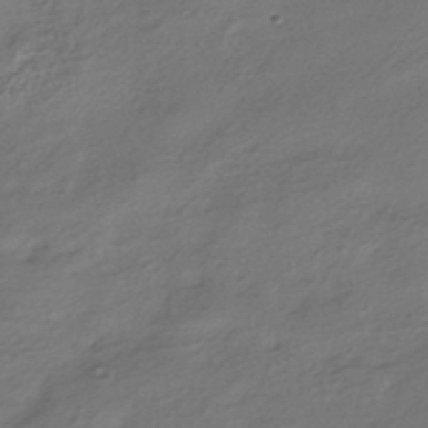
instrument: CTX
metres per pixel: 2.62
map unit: HNhu
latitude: -42.5195
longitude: 94.7274
